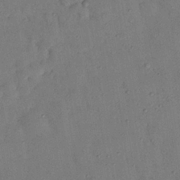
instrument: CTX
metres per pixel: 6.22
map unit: Nhu
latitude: 25.3670
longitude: -73.6316
